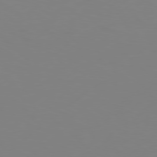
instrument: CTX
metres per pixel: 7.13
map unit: Hpe
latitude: 77.8016
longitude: -130.2712
